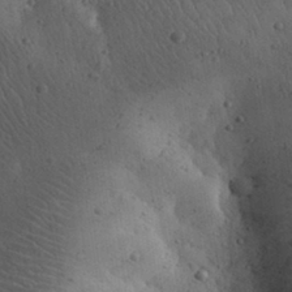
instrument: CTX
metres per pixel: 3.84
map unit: eHh
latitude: 30.6491
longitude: -68.5735
